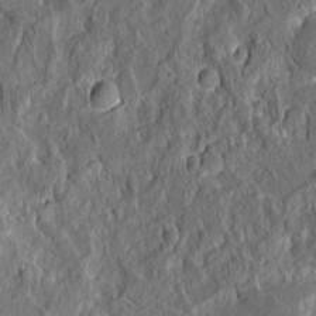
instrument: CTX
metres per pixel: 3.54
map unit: eHh
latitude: 6.6113
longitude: -76.3656
